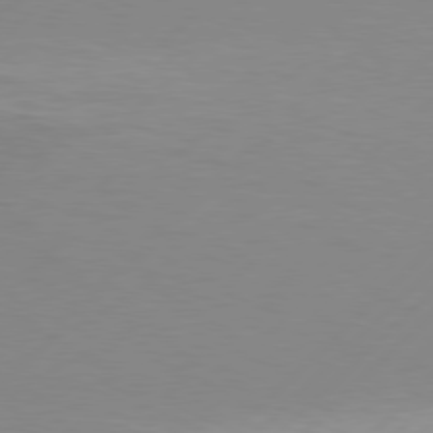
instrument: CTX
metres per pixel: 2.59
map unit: Hpe
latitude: 77.6316
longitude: -131.8962
